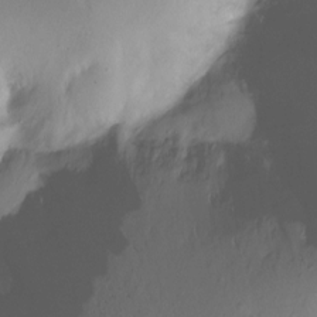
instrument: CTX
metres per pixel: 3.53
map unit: Ht
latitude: -10.5385
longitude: -39.8961
